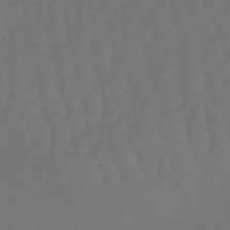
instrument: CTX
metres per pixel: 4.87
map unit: lHb
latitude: -47.8422
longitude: 81.4266
